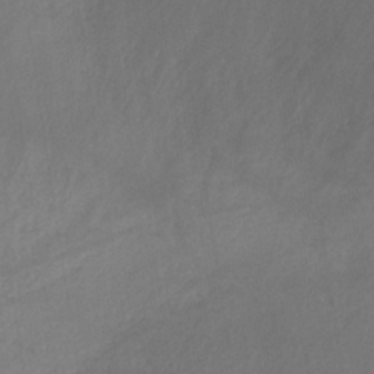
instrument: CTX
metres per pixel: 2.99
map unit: lHb
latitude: -35.8233
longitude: 73.0108
